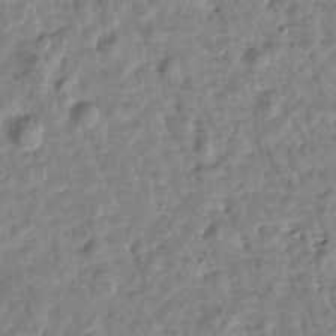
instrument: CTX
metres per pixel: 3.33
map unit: Htu
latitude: 1.8583
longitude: -179.5371
